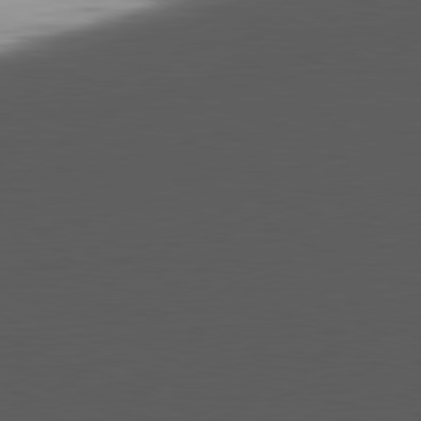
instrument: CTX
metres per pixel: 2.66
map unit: Ap
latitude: -81.8045
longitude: -76.0255
